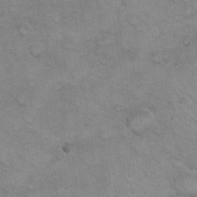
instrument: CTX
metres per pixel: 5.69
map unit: eHh
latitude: 22.0633
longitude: -59.2537
